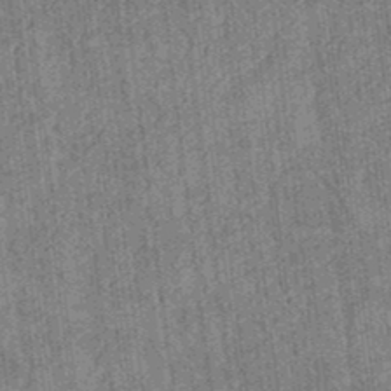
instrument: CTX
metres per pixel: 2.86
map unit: eHb
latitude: -35.4454
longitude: 79.1431
